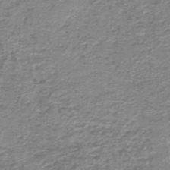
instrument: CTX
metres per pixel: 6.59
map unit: HNb
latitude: -44.2362
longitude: 50.2173
